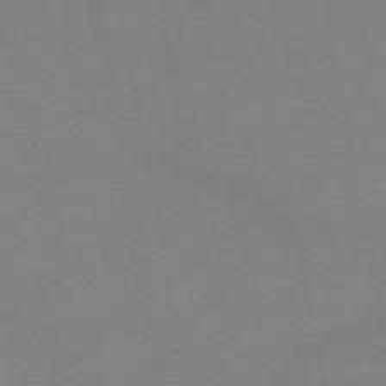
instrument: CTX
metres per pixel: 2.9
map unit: HNb
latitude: -51.0297
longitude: -45.9528
